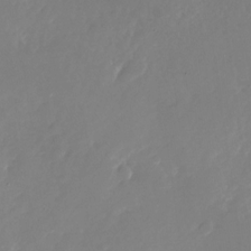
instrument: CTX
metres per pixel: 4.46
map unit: Nhu
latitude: -26.8219
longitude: -73.6127
